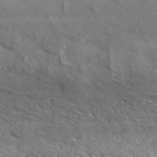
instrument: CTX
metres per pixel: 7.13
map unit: ANa
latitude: 46.8569
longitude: 26.2928
